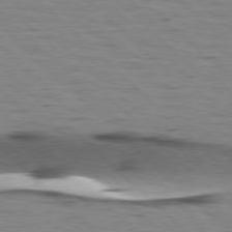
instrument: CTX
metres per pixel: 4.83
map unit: lApd
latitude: 77.3103
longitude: -49.1592
